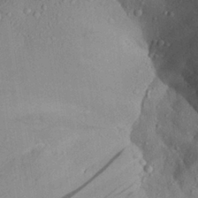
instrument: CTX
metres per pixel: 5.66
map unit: Aa
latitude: 27.6316
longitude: -133.3293
